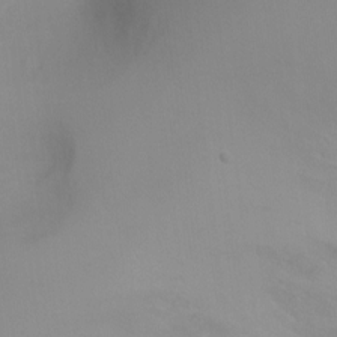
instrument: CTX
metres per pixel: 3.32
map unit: Ht
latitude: -5.5588
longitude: -28.1200
